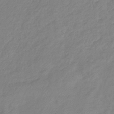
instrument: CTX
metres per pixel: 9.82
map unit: eHb
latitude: -41.0675
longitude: 81.3132
